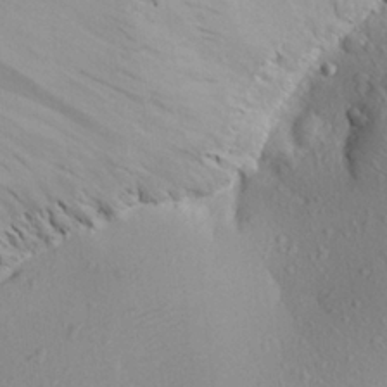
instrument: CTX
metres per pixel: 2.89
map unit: Aa
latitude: 24.5356
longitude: -145.7827
